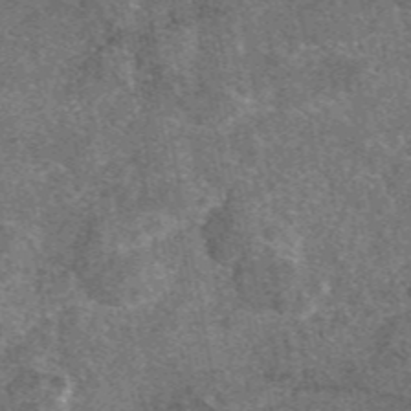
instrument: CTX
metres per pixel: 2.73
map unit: eAb
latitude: 48.0633
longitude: 110.0283
